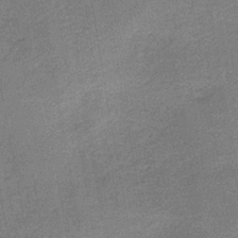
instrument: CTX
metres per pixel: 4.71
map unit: HNb
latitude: -33.2943
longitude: 57.4832
